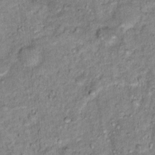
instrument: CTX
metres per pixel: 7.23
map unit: Hto
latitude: 15.0270
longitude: -38.4790
